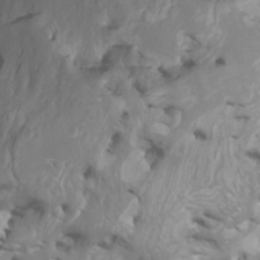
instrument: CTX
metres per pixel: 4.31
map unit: Nhu
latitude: -5.8044
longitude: -76.9513
